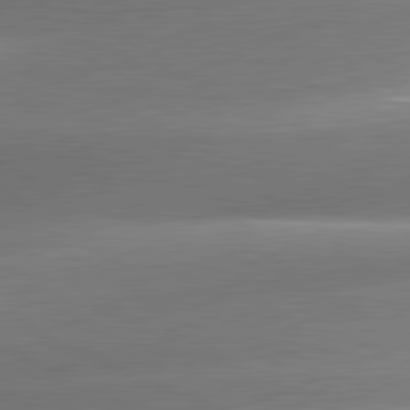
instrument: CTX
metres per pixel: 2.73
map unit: lApd
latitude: 81.3859
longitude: -159.6316
